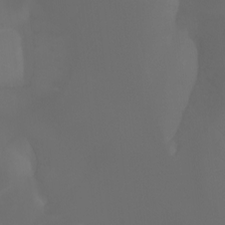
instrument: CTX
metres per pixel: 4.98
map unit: Aa
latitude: -7.0864
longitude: -72.8569
